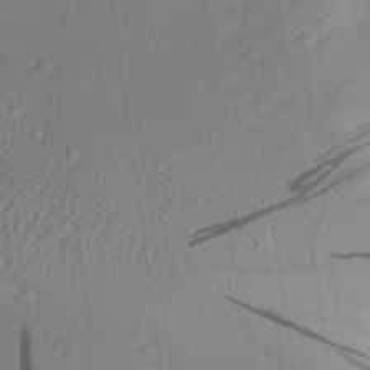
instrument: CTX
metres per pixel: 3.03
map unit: Aa
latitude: 27.5371
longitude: -135.1970
